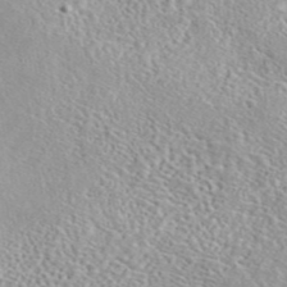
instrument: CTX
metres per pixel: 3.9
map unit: eAb
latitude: 44.3278
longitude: 115.1242
